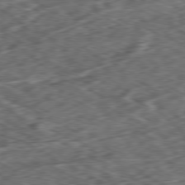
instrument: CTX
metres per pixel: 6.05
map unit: Ap
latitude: -80.2929
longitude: -73.0081
